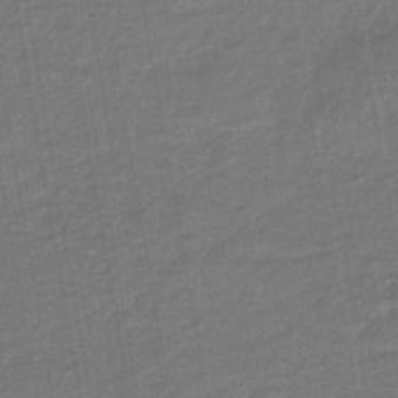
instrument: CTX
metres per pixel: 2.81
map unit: eHb
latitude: -46.7841
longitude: 88.1228
